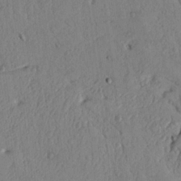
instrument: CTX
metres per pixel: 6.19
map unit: Nhu
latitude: 17.7261
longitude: -78.0822
